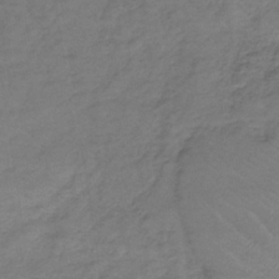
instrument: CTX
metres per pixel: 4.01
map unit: lHb
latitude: -35.7667
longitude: 70.1795
